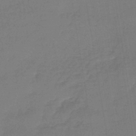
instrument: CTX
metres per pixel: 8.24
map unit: lHb
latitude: -42.6329
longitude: 59.9367
